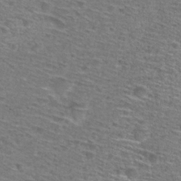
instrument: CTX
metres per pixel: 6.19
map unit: Hto
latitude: 28.5357
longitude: -47.2915
